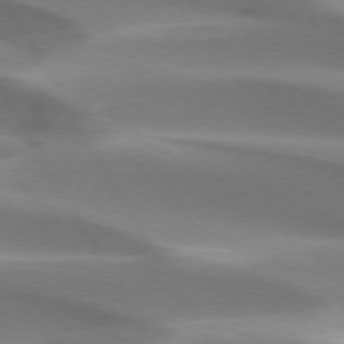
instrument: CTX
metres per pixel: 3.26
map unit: lApd
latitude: 73.3860
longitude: -52.8002
